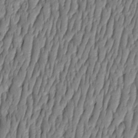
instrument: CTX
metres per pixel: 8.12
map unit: HNhu
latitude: -3.3320
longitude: 13.7478
